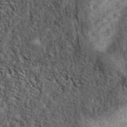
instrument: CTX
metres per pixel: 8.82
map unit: eAb
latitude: 38.2145
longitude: 108.3873
